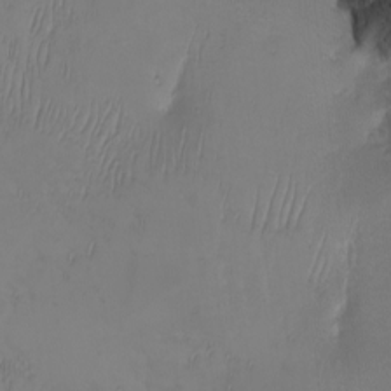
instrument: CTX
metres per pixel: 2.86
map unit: Nhu
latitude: -7.8800
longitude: -90.8947
